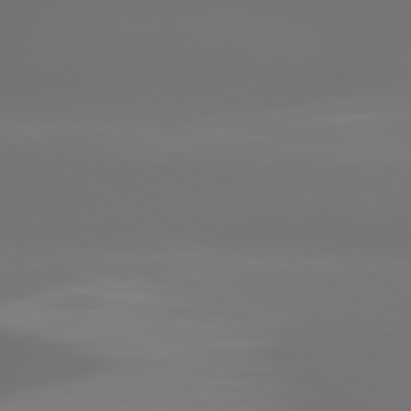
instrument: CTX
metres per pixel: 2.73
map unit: lApd
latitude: 79.9528
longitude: -137.9339
